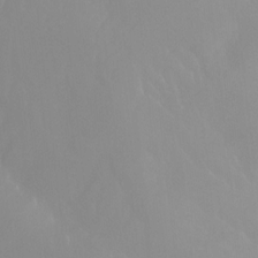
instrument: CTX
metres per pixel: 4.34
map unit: Aa
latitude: -13.3321
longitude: -59.8017
